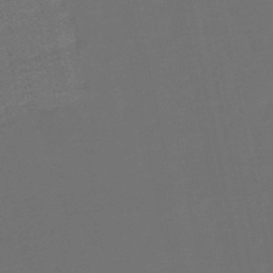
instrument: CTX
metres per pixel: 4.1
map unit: eHb
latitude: -50.4818
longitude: 78.7274
